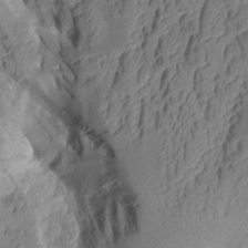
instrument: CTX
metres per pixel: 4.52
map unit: Aa
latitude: 8.7057
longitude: -127.9150
